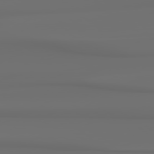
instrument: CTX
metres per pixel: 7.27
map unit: Hpe
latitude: 78.4412
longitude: -136.5546
